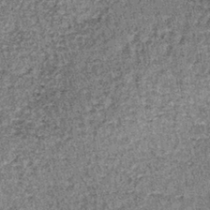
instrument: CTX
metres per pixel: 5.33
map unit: lHb
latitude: -38.6329
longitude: 66.8597
